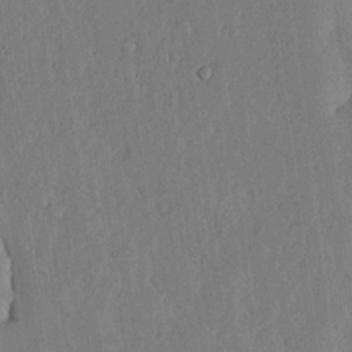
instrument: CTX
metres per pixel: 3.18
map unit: lHvf
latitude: 19.2159
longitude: -116.1389
